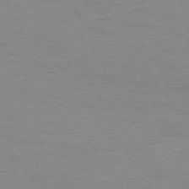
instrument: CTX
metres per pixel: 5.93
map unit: Ap
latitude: -76.8408
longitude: -77.4804
